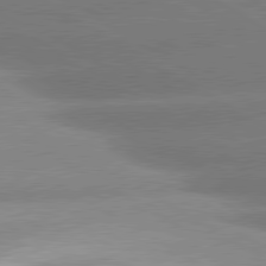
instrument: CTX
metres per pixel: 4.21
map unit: lApd
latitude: 80.4223
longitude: -155.0647
